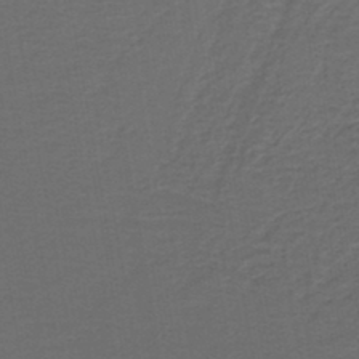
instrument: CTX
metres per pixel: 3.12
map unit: lHb
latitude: -43.7477
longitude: 53.4454
